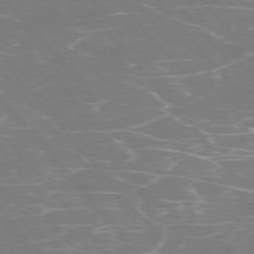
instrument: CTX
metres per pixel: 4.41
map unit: Ap
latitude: -75.9556
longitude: -69.2348
